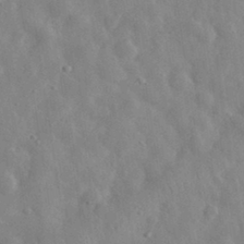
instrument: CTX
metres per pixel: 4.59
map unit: eHh
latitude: 31.8395
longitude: -72.6680
